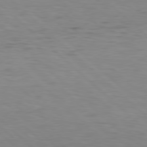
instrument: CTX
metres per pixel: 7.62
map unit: Hpe
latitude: 77.7827
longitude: -125.6882
